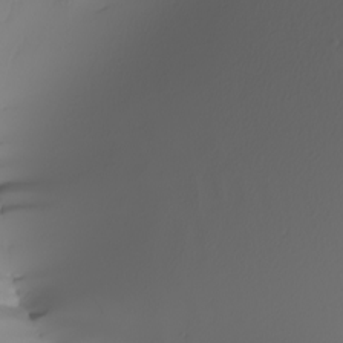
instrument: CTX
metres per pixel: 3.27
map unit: Nhu
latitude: -7.2376
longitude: -94.1956
